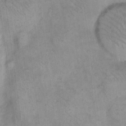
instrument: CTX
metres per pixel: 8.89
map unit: eHh
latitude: 14.9703
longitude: -66.1011
